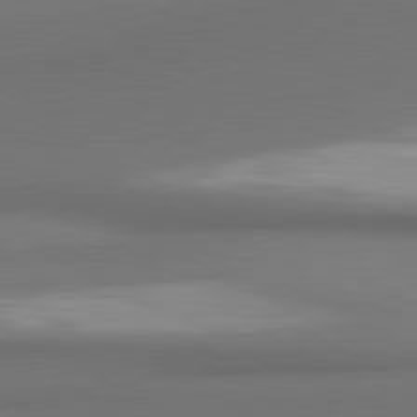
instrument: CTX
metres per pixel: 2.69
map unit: lApd
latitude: 81.4237
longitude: 173.5966
